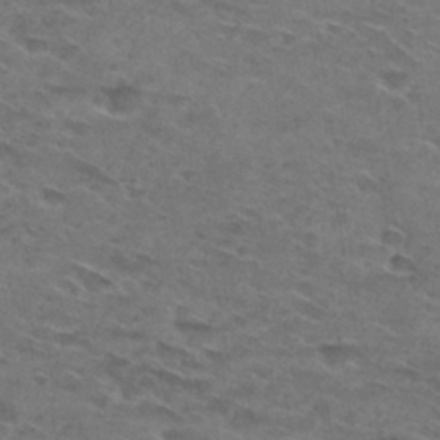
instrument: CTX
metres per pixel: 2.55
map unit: Hto
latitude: 29.8583
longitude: -46.8002
